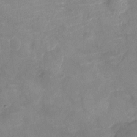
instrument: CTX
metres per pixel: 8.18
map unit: Ht
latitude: -3.0675
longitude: -20.1578
